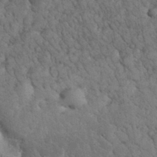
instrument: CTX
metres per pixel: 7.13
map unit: eHh
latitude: 33.5749
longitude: -66.2522
